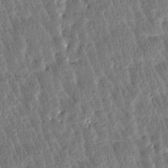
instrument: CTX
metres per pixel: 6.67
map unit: Htu
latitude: -3.5210
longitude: 176.2739
